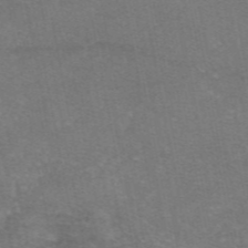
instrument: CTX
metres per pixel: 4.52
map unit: eAb
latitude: 47.5749
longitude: 104.2172
